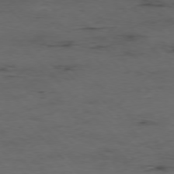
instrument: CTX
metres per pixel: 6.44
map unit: Hpe
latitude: -77.0109
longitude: -18.3845
